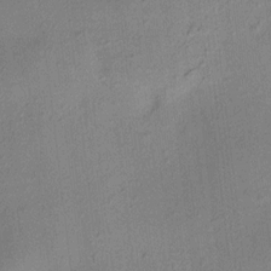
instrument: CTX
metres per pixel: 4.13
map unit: HNhu
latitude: 7.2348
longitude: 15.3132
